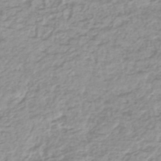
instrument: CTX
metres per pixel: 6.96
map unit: lHb
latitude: -44.2551
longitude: 72.6329
